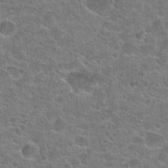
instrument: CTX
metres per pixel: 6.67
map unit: Hto
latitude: 23.4615
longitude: -44.5168
